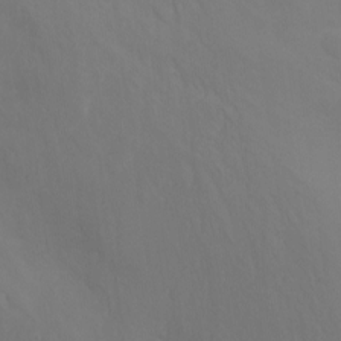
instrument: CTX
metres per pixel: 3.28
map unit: Nhu
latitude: -14.2173
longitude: -62.7813
